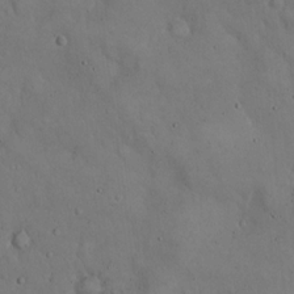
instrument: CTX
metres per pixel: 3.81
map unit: Hto
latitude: 15.1026
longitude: -59.8394
